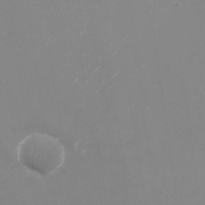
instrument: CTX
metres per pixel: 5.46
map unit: Nhu
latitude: -27.9745
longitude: -75.4238
